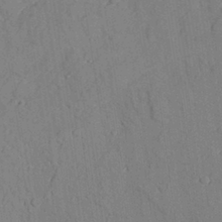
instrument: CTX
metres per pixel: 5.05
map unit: lAvf
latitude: 26.7435
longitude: -109.2159
